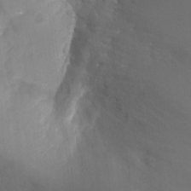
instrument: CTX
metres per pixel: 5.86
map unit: Ht
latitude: -3.4643
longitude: -28.8380
